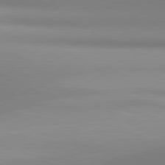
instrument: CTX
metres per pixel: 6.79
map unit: lApd
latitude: 81.0836
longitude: 143.6721
